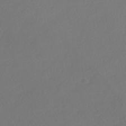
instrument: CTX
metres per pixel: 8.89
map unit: HNhu
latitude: -42.1416
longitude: 93.3888
